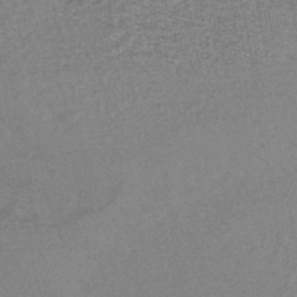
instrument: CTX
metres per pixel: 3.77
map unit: lHb
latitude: -43.2564
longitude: 80.8219
